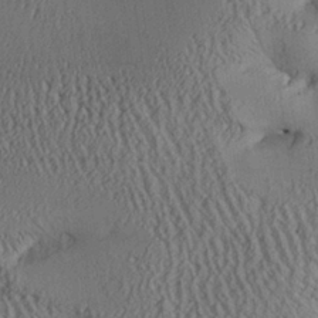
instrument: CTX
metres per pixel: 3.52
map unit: Aa
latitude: 25.8961
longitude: -134.1955
